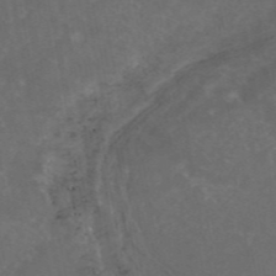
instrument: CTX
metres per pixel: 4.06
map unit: eAb
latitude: 46.6113
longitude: 126.0094
